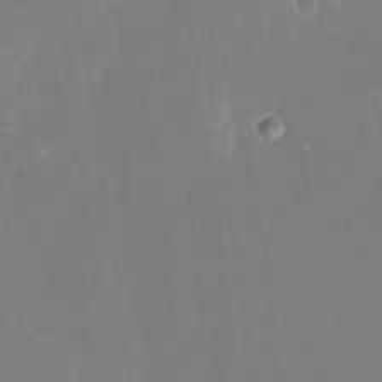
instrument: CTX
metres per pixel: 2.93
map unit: Nhu
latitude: -28.9542
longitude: -69.4616
